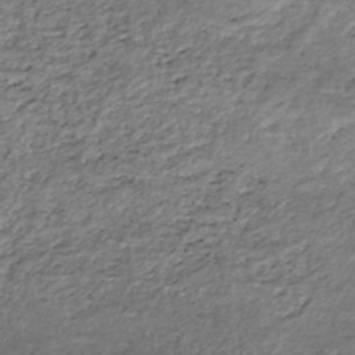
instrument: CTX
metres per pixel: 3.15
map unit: HNhu
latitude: -46.5951
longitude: 28.6707
